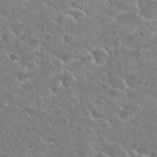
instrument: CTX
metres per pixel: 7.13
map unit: Hto
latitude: 26.0444
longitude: -46.3657
